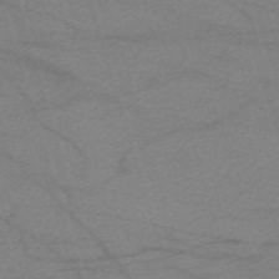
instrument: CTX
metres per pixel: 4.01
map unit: eHh
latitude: -61.9745
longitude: 54.6897
